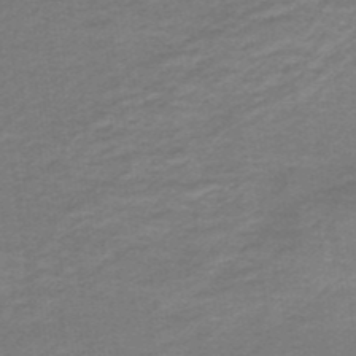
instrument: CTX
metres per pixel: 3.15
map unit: HNb
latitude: -43.4076
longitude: 52.4062
